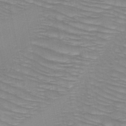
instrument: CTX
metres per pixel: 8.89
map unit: HNb
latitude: -49.5399
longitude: -50.0444
